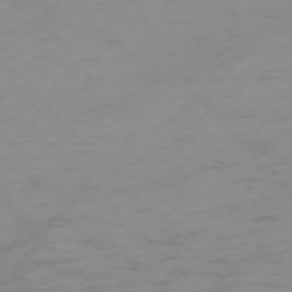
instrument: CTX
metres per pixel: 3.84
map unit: Ap
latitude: -76.6141
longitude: -80.1200
